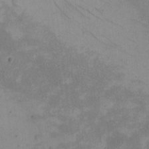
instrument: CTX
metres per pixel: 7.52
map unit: eHh
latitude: -9.0108
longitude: -67.8583
